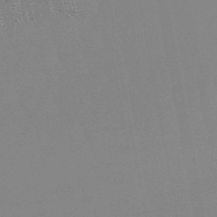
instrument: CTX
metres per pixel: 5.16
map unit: eHb
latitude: -49.7478
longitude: 74.1795
